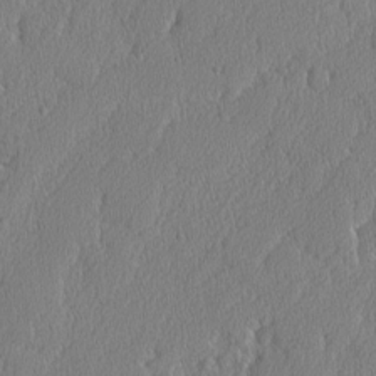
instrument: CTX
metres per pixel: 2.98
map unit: lAvf
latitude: -8.1039
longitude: -112.2333
